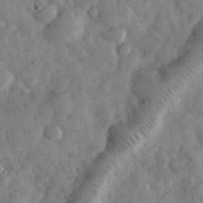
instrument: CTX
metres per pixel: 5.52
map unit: eHh
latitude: 34.1577
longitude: -69.5182
